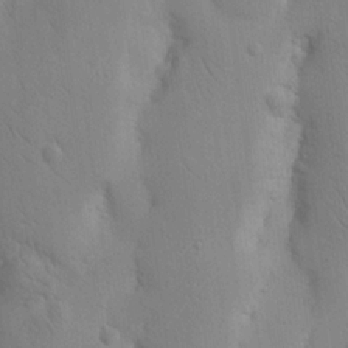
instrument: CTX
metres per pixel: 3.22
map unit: Nhu
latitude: 16.6679
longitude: -78.1011
